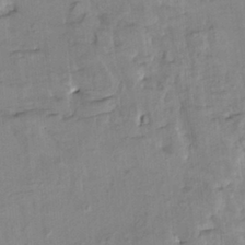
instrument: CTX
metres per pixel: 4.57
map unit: HNhu
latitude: 4.3089
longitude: 13.9745
